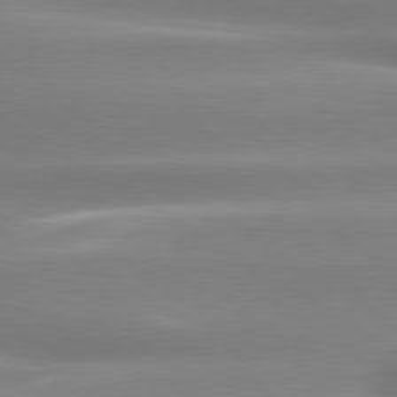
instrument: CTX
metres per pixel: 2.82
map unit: lApd
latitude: 80.1200
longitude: -137.5560
